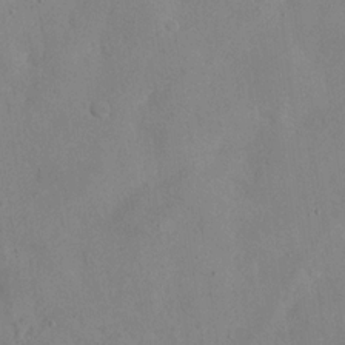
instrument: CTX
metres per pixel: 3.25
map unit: eHh
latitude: 19.3292
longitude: -68.3467
